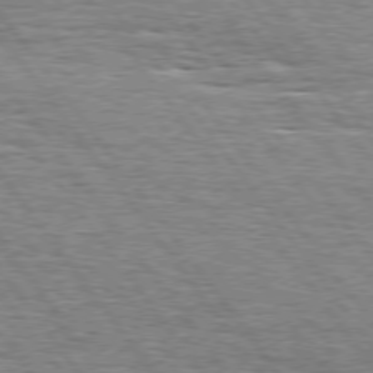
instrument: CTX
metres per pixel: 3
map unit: Hpe
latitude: 74.8758
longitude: -138.7813
